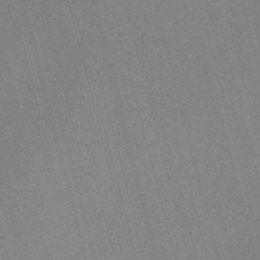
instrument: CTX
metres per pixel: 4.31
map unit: Nve
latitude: -57.9367
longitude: 62.6896
